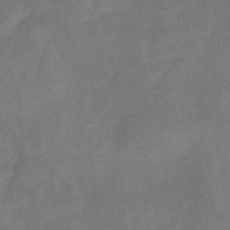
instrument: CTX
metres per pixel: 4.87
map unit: eHb
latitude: -34.6329
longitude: 75.1054
